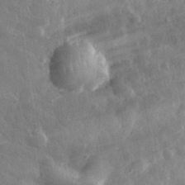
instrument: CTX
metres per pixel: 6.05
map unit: eHh
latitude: 32.1578
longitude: -79.1403
